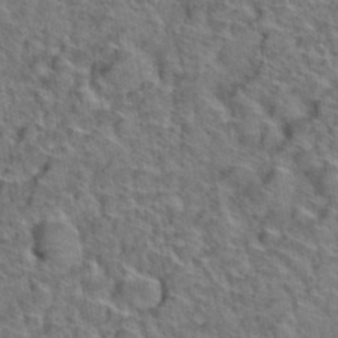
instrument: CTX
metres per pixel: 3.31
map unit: Hto
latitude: 38.1011
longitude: -45.0080
